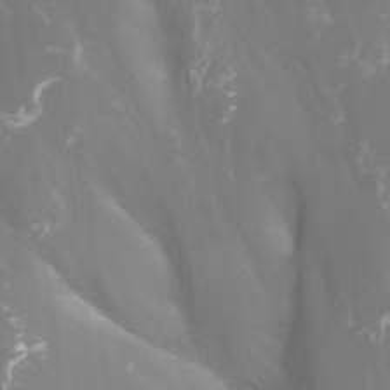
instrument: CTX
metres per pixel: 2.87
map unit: Nhu
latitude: -10.9542
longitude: -75.1781
